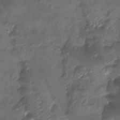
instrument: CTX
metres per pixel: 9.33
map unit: Htu
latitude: -14.1228
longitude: -45.1970
